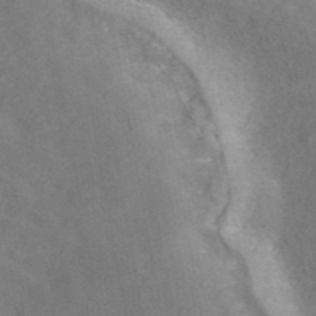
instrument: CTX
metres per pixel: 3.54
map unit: ANa
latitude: 42.1767
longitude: 30.4251
